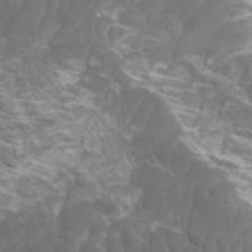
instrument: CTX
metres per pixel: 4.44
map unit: Htu
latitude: -6.0283
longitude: -75.3671
